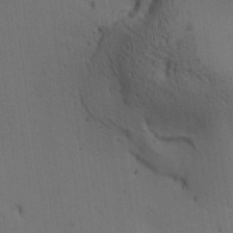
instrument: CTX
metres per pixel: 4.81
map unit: lAa
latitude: 12.2334
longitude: -108.1200
